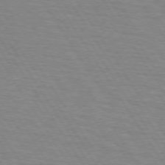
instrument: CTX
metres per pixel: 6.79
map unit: lApd
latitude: 73.6505
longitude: -72.5924
